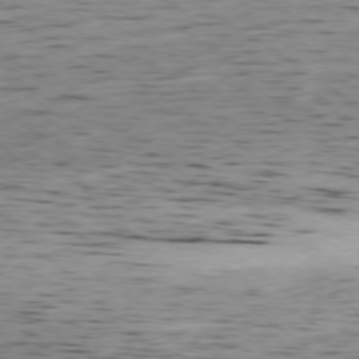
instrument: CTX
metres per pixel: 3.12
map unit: Ap
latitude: -78.1605
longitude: -70.9136
